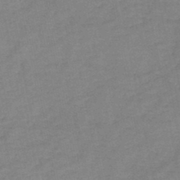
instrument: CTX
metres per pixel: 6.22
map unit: HNb
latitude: -45.9367
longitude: -36.2712
